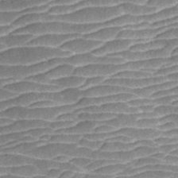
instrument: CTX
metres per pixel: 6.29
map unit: ANa
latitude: 44.0633
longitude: 37.9178
